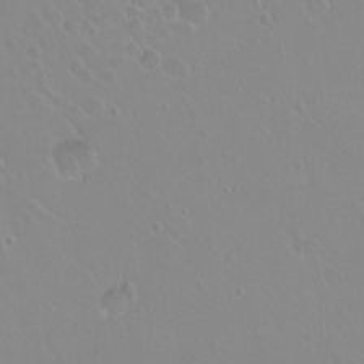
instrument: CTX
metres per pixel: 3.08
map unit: eHh
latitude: 1.6316
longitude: -54.8758
